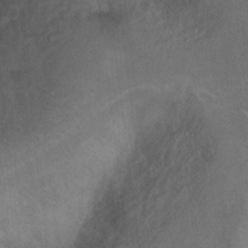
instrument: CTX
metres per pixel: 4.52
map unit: Ht
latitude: 5.2537
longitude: -36.7435
